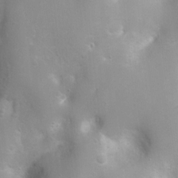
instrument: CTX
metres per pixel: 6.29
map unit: Nhu
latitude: 3.8961
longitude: -26.8191
